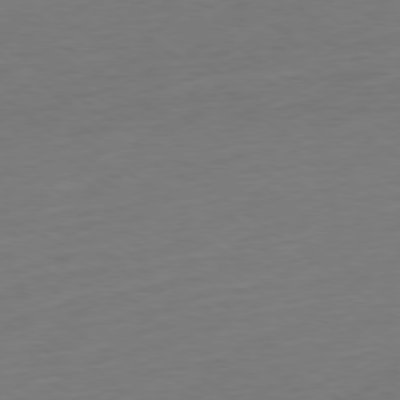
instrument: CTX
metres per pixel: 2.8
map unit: Ap
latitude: -79.0108
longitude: -68.4601
